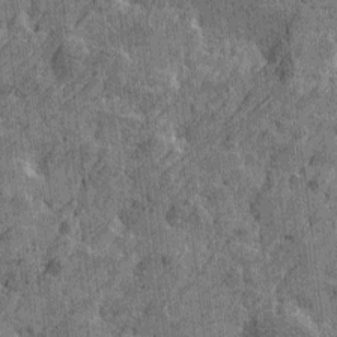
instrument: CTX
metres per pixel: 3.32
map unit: Htu
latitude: -5.8044
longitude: -179.1403
